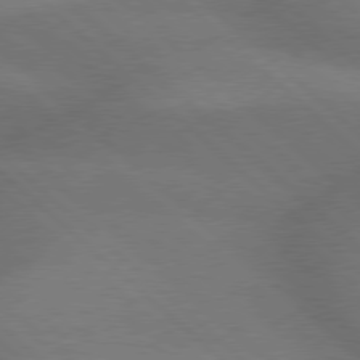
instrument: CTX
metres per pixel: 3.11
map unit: Hpe
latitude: 77.8961
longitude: -157.0458
